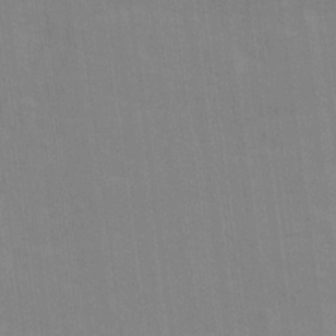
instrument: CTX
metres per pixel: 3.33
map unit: Ave
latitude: 16.1200
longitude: -138.2522
